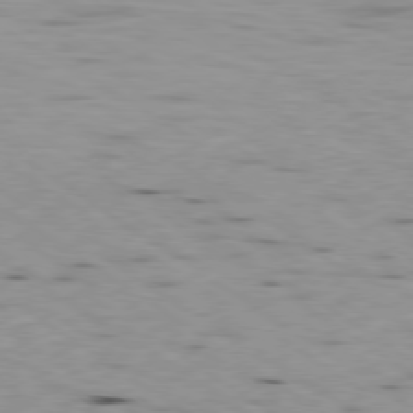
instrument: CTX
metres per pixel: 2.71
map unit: Ap
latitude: -79.8422
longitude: -101.9150
